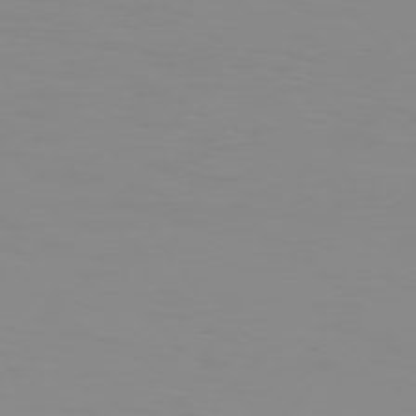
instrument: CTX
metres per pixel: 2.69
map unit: Hpe
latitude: 74.5735
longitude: -128.3278
